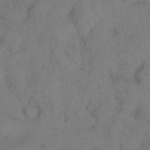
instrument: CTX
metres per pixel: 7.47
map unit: eHh
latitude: 15.2159
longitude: -63.4805
